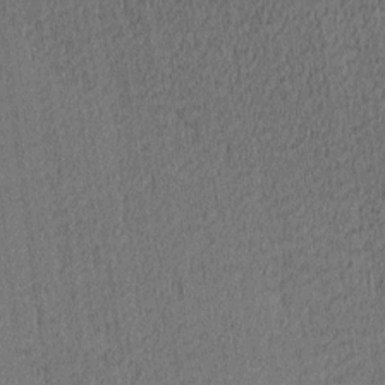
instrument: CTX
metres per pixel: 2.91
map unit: Ave
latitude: 12.1956
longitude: -107.4615
